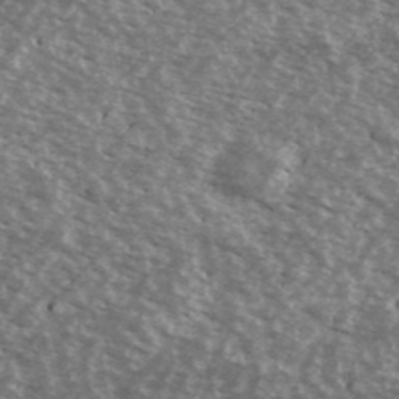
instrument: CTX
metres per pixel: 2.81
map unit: Ave
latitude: 39.9528
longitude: -108.6679
